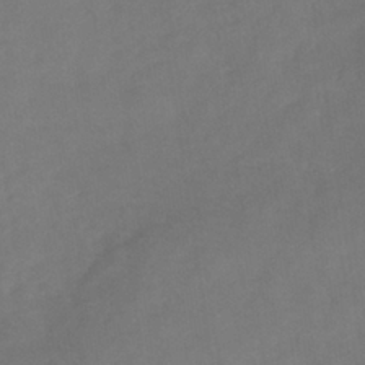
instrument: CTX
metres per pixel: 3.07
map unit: eHb
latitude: -35.0864
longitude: 81.2943
